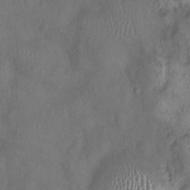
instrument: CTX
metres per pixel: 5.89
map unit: Nhu
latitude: 0.3089
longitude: -15.6316
